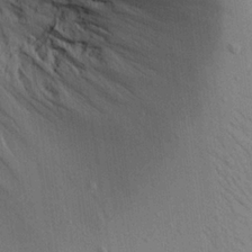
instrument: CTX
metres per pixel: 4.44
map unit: Aa
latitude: 21.8584
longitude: -144.4223
